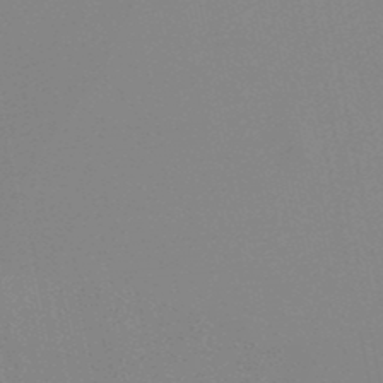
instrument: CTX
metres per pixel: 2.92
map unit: lHb
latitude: -49.2943
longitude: 69.4265
